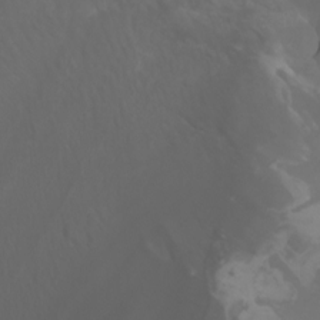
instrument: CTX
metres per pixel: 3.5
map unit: Nhu
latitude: -4.6707
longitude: -73.0648
